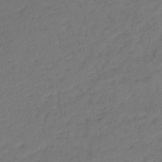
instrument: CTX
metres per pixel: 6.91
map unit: lHb
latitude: -38.5574
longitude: 69.3509
